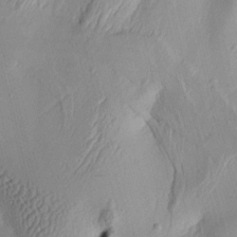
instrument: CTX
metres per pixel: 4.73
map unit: lAa
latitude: 4.2145
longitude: -112.1200
